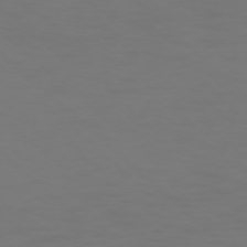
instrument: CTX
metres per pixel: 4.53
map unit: Ap
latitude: -76.1606
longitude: -79.2159
